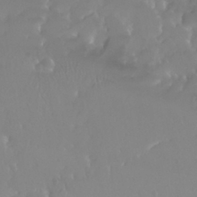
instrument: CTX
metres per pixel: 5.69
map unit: Nhu
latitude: 30.2334
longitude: -57.8583
